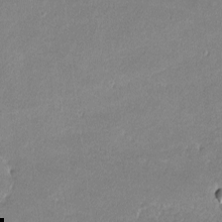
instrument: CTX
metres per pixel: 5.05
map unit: lHvf
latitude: -12.0094
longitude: -103.1592
